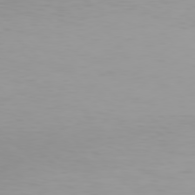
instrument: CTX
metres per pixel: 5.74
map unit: Hpe
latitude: 77.8016
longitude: -137.4427
